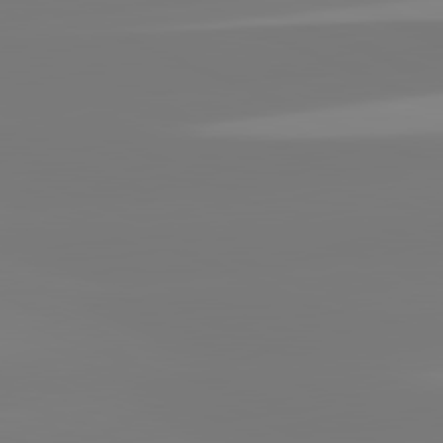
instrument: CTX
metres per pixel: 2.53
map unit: lApd
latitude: 81.8583
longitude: -149.4426
